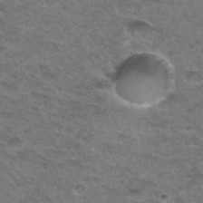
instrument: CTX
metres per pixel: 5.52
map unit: Hto
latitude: 32.8947
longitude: -48.4223
